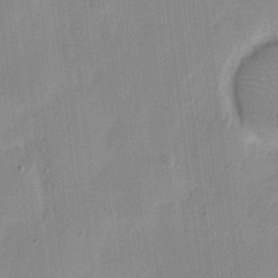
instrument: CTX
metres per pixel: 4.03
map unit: eHh
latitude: 8.3656
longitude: -68.5735
